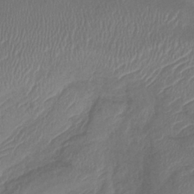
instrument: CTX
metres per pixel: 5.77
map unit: lHb
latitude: -38.6897
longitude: 74.8597
